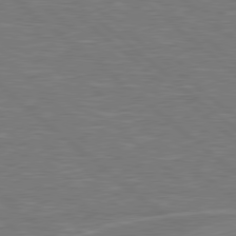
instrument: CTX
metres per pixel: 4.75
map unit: Hpe
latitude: 78.5546
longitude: -152.8380
